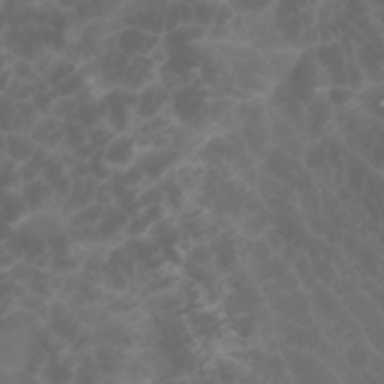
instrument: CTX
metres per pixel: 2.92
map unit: Htu
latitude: -0.9542
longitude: -77.1781
